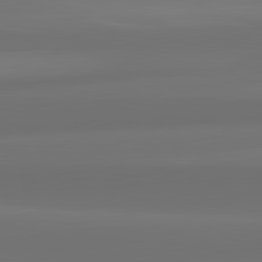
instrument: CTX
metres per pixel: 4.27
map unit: lApd
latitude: 82.1388
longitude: -172.7813
